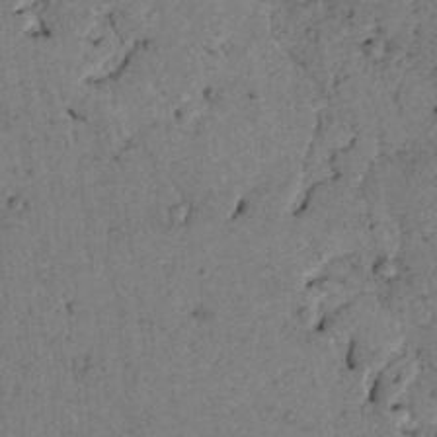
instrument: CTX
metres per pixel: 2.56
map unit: lAvf
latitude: 4.8569
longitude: 158.8408
